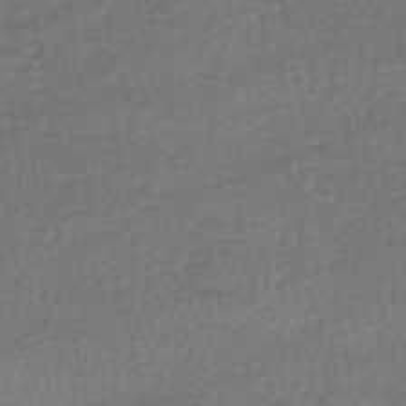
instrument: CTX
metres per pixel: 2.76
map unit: HNhu
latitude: -48.8030
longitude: 102.7841
